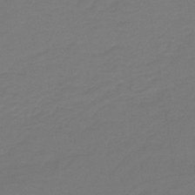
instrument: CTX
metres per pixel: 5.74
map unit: lHb
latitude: -42.6329
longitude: 52.7652
